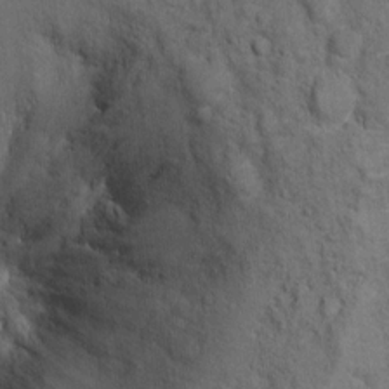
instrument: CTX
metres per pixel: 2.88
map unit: Ht
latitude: 9.2159
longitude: -38.2900
